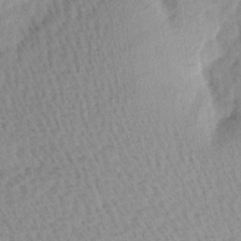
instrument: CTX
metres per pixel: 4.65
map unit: Ave
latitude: 11.1214
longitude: -107.2915
